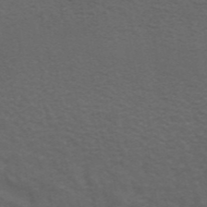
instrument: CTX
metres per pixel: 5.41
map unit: ANa
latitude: 44.2333
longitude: 26.2928
